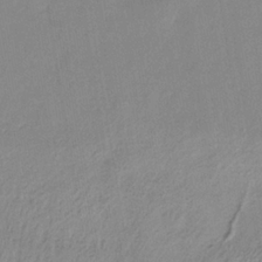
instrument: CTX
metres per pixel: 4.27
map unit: HNb
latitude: -33.8423
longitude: 64.6141
